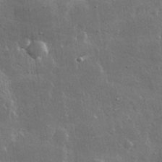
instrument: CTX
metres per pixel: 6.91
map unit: lHvf
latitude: 32.3656
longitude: -91.3482
